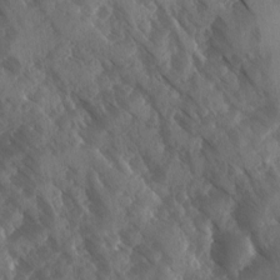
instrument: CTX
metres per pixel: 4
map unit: Ave
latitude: -10.5385
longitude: -118.6490
